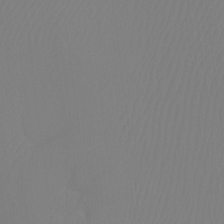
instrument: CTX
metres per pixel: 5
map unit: Htu
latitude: -12.7463
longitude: -47.7828
